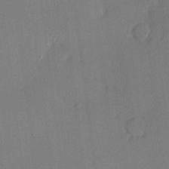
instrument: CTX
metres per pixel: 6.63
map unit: lHvf
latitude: 20.2712
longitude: 144.7085
